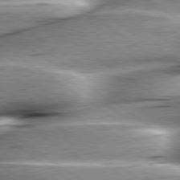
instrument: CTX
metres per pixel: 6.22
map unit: lApd
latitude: 79.6316
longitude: -155.4048
